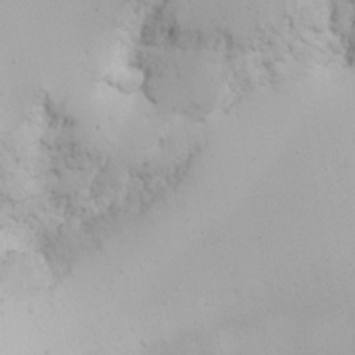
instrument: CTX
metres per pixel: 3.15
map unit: Nhu
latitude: -7.9556
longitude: -72.5168
